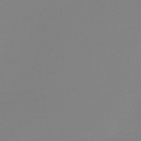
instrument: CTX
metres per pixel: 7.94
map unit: lHb
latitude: -44.5952
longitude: 63.6722
